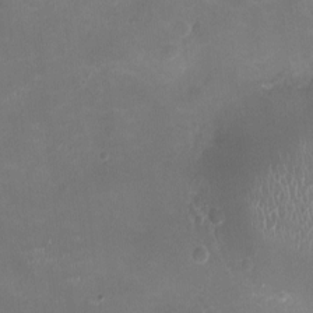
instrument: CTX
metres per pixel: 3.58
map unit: Ht
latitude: -2.3306
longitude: -19.9906
